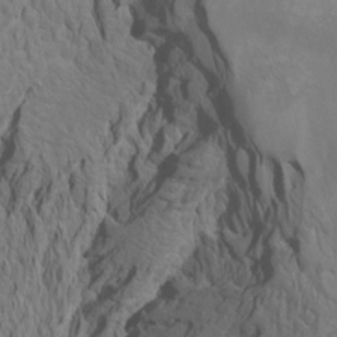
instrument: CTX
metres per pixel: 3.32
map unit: Htu
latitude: -7.4265
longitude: -66.9324
